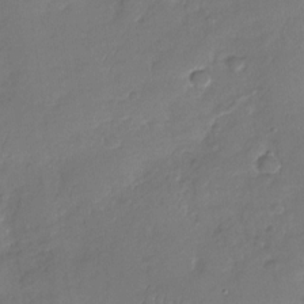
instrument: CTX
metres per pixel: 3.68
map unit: Nhu
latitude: -29.1998
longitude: -60.9324
